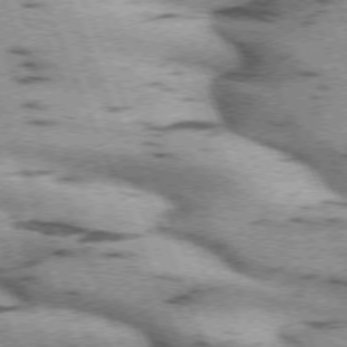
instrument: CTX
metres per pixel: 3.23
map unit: lApd
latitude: 72.1767
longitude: -53.5371
